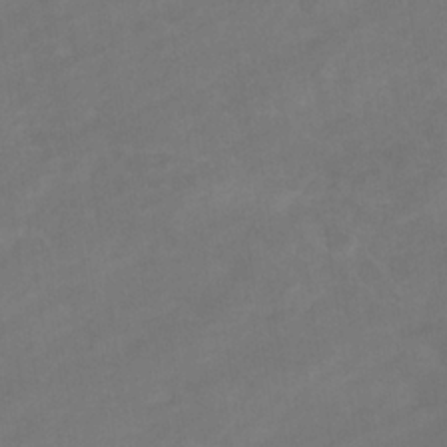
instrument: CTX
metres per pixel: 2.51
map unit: eHb
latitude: -33.0487
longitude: 72.5951
